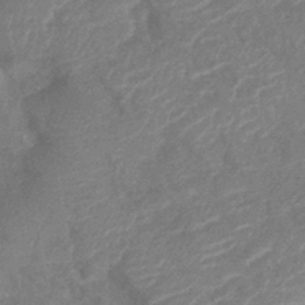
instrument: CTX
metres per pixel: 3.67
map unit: lHb
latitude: -40.4062
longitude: 77.3510
